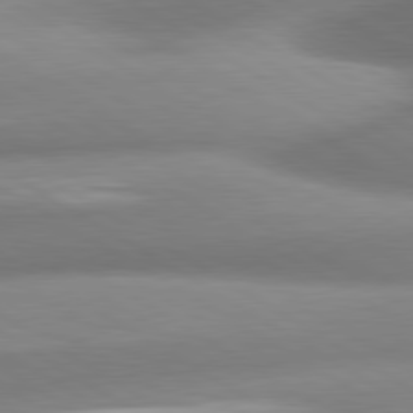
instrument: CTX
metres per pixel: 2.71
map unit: lApd
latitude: 80.6113
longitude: -161.3293
